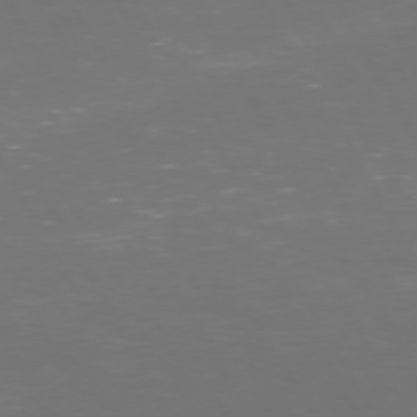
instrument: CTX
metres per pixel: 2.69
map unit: Hpe
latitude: 72.1578
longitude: -126.1956
